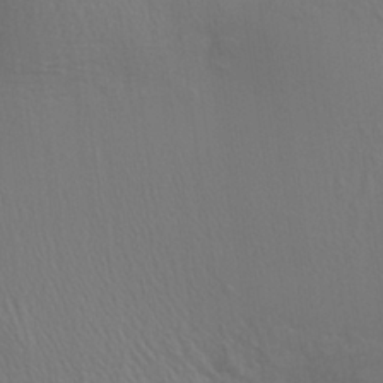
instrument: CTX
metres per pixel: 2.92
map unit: Aa
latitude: 28.8569
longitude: -136.5546
